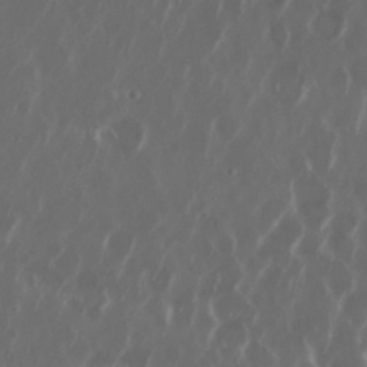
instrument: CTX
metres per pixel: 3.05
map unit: Nhu
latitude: 30.0633
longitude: -60.1766
